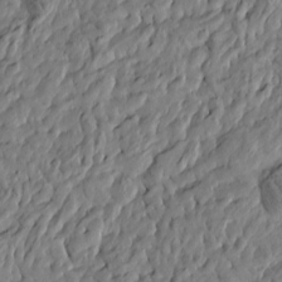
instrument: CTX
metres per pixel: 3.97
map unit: Htu
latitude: -5.7666
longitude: 177.9178
